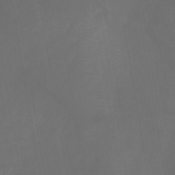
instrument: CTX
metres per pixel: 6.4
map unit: lHb
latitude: -41.1809
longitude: 77.5399
